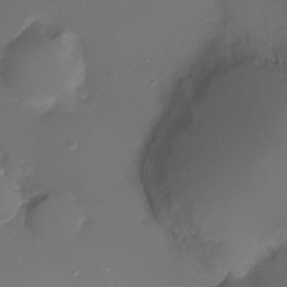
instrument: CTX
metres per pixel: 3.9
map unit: Ht
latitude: -8.4629
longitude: -29.7260
